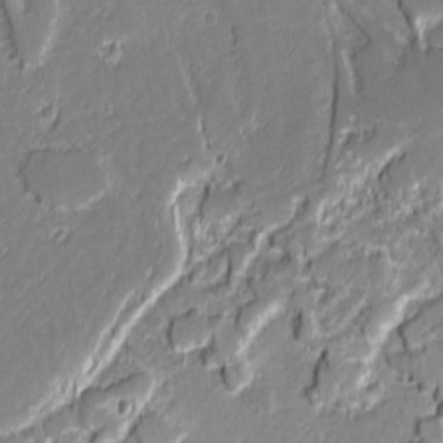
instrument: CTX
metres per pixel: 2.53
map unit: lAvf
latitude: -0.5574
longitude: -108.7624
